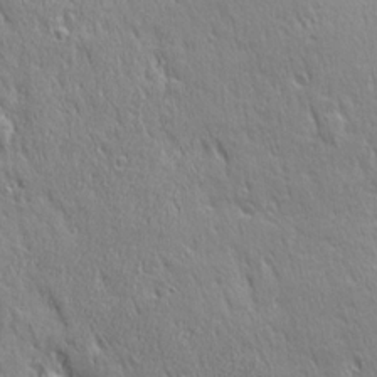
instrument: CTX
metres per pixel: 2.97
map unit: Ave
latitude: 21.9339
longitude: -135.8016
